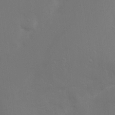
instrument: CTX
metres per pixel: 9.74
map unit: Nhu
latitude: 20.5924
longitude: -73.5938
